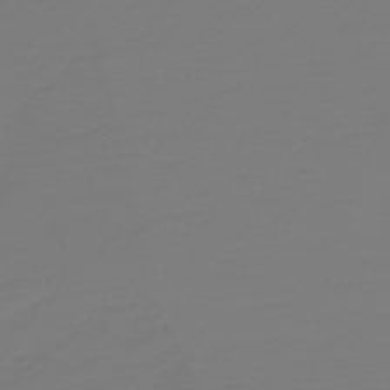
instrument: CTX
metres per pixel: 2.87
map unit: HNb
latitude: -46.5951
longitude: 51.9556
